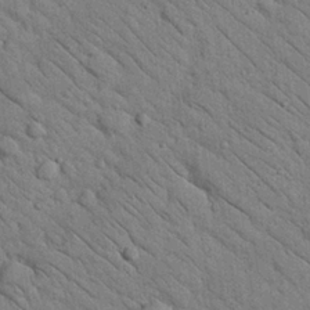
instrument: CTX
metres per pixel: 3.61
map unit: Nhu
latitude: 23.9906
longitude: -74.1389
